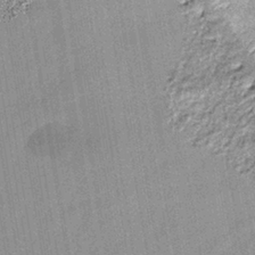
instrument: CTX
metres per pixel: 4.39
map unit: lHb
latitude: -38.3117
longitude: 67.7289
